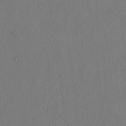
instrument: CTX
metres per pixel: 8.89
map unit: lAvf
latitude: 8.1389
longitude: 168.1227
